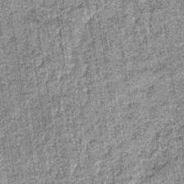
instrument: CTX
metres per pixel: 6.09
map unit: lHb
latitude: -36.6140
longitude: 64.6708
